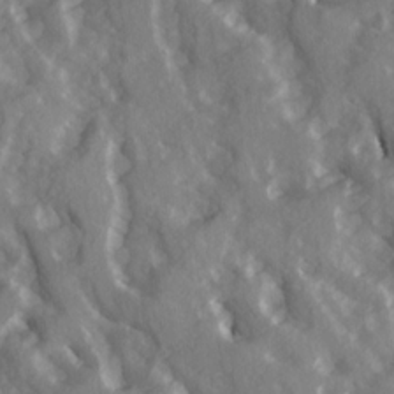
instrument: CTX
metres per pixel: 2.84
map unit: Ave
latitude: 15.4238
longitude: -131.0837
